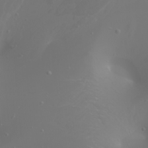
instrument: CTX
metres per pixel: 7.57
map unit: Htu
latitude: -4.4440
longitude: -88.4979
